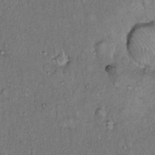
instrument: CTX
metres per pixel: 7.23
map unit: Hto
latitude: 14.4601
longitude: -57.3292
